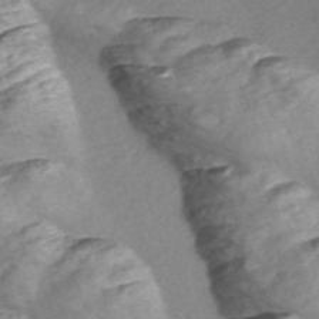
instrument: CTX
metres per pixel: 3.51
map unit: Nve
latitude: -57.4832
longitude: 58.1038
